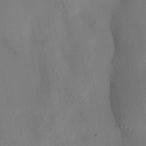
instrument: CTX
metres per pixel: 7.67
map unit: HNhu
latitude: 14.1389
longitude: 12.1417
